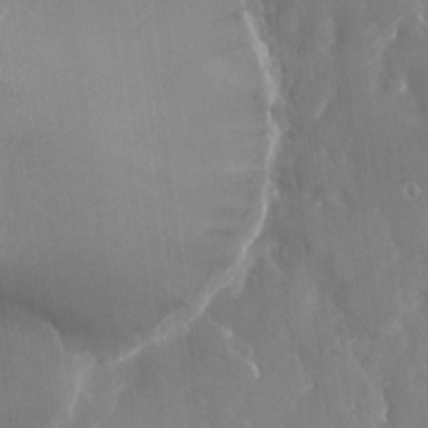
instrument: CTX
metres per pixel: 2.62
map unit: Nhu
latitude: -22.4062
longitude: -73.0081
